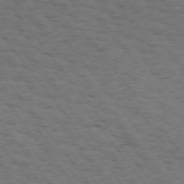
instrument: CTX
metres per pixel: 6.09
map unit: Hpe
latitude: 74.7246
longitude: -135.3481
